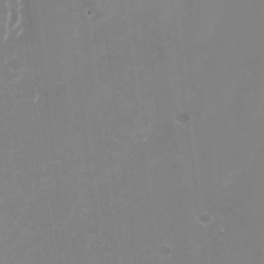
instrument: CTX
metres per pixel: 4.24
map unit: Nhu
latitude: -27.4643
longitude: -61.5938
